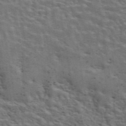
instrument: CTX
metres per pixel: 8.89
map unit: eAb
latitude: 43.6883
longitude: 112.0661
